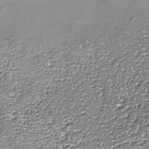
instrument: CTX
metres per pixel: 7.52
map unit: Nhe
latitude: -36.1794
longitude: -87.2348
